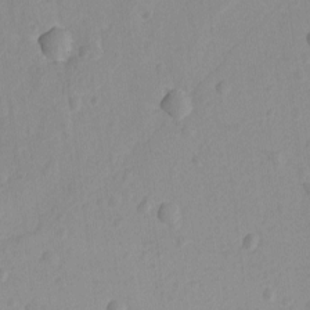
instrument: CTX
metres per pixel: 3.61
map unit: lAvf
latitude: -8.5007
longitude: -119.8772
